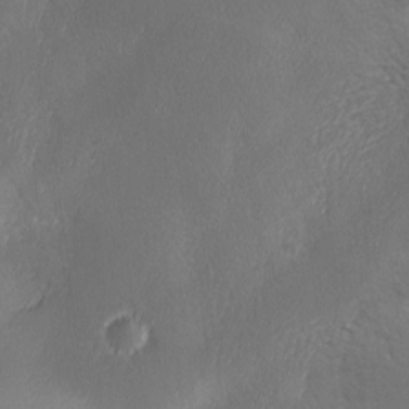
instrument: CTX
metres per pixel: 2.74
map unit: Ave
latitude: -6.7463
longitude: -120.6869
